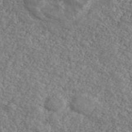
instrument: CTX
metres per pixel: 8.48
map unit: Ave
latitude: 40.6679
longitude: -111.1025
